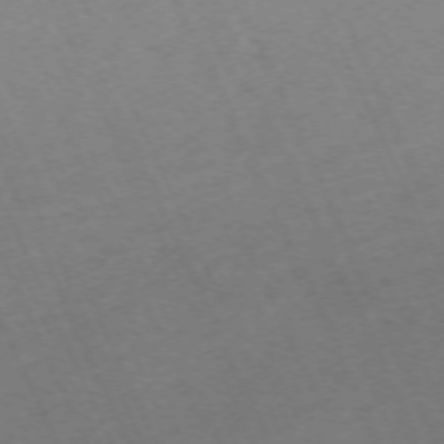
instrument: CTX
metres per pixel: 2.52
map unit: Hpe
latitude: -71.0109
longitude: 12.3684
